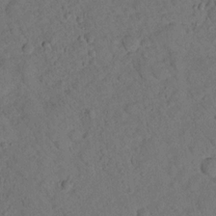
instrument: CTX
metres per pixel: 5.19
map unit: lHvf
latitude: 14.3090
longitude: 178.3684
